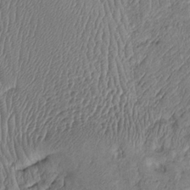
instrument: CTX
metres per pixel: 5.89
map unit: Htu
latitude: -6.2928
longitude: 155.0297
